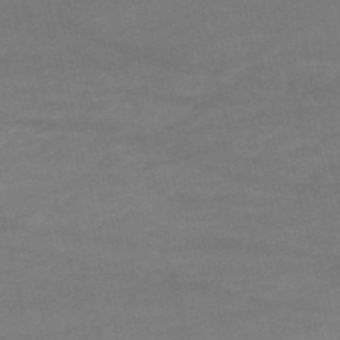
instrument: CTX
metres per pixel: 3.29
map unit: HNb
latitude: -52.9541
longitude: -37.9528
